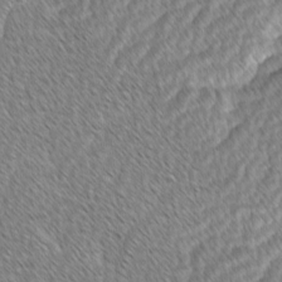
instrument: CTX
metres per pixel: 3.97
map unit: lAvf
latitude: -1.6155
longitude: -114.5734
